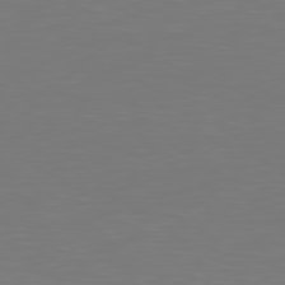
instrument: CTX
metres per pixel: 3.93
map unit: Hpe
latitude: 78.6680
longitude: -137.3104
